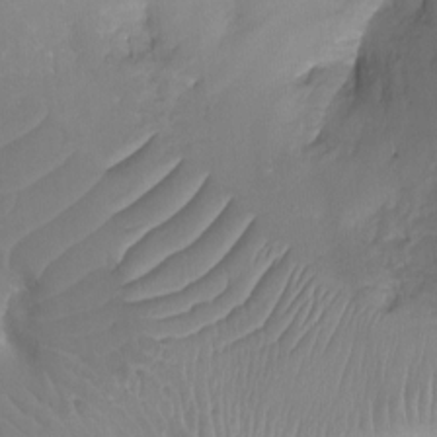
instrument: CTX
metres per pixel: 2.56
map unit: Ht
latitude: -16.3873
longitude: -41.0269
